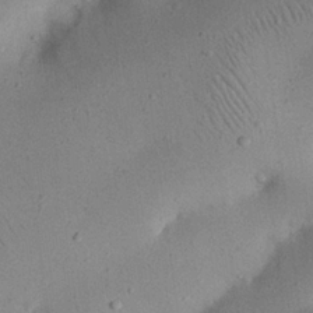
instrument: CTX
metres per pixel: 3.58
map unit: eHh
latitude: 25.1970
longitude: -70.5546
